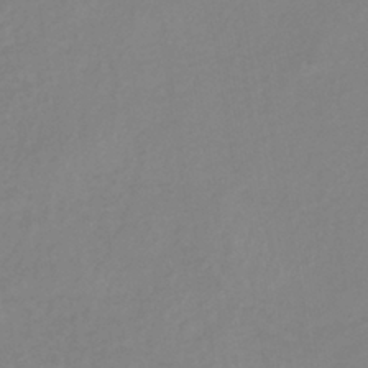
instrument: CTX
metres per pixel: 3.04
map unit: eHb
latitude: -41.0486
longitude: 80.8786
